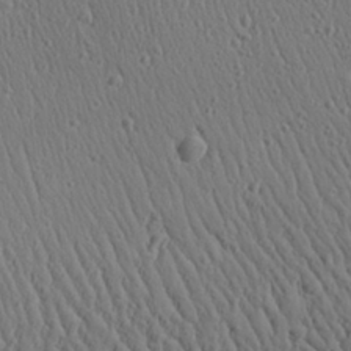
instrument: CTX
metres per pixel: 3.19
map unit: Aa
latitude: 26.9136
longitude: -141.5371
